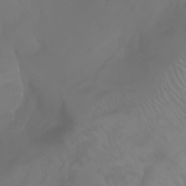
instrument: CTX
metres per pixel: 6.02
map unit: Aa
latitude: -6.8597
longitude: -85.9528
